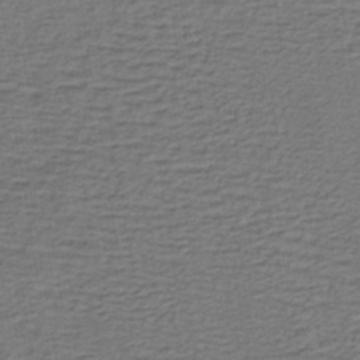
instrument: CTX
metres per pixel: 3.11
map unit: lHb
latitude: -38.6141
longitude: 57.5021
